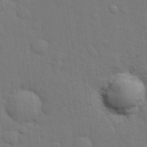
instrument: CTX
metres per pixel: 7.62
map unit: lHvf
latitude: 22.7246
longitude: 142.2172
